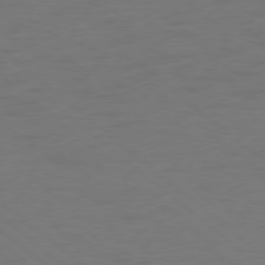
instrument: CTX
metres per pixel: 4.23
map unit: Ap
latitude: -78.6140
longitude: -67.9150
